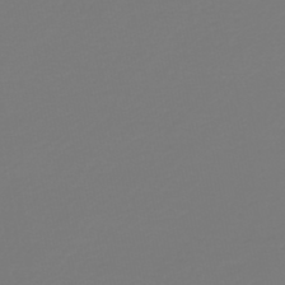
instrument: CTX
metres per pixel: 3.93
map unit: HNb
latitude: -45.5777
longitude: 51.8422
